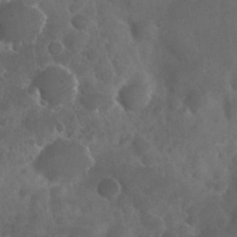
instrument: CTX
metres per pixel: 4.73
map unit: Nhu
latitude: 27.9528
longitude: -62.1956
